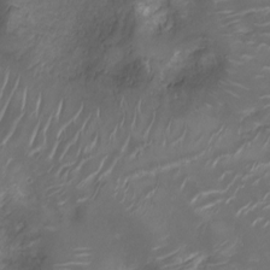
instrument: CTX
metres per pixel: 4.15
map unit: Ht
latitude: -10.1228
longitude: -19.2537
